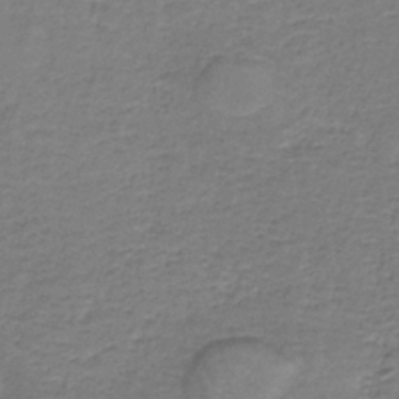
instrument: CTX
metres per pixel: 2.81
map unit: eAb
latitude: -37.3320
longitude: 52.5951
